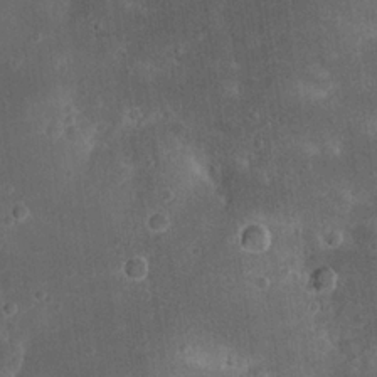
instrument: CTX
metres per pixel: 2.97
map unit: eHh
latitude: 22.9514
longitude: -68.8380
